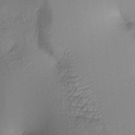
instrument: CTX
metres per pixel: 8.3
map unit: lAa
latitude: 3.9150
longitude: -116.0255
